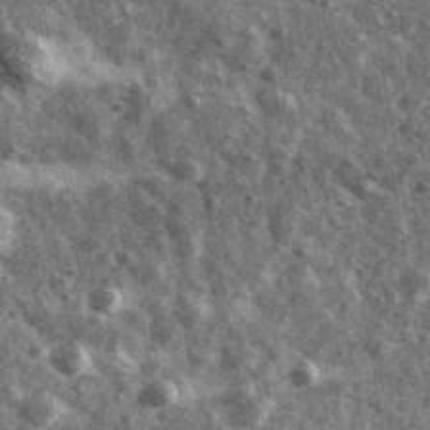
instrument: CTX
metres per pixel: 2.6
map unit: Ave
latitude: 40.1578
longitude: -106.3467
